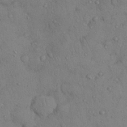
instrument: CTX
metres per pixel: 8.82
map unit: Nhu
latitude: 28.4790
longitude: -70.9702
